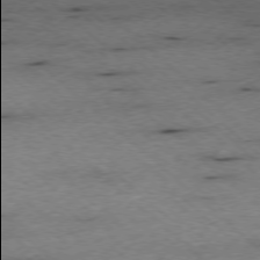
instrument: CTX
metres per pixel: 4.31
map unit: Ap
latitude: -77.5210
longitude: -85.9906
